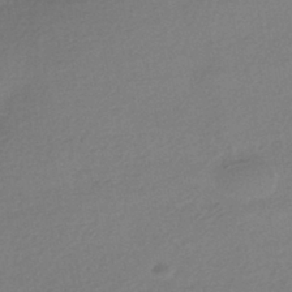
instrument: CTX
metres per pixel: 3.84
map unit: HNhu
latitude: -43.7855
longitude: 95.3131
